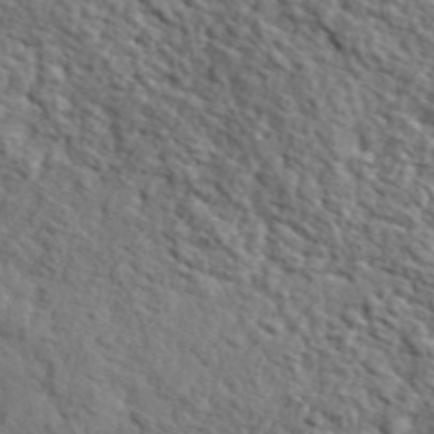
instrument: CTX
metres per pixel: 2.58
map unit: lHvf
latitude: 37.6694
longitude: -87.2537
